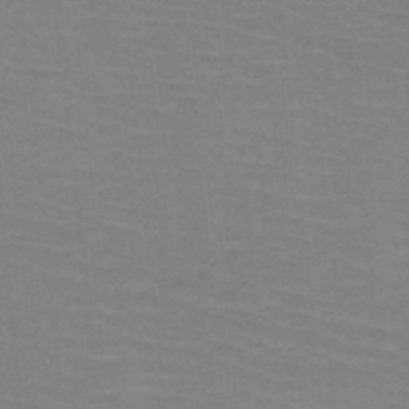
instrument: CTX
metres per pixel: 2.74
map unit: HNb
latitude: -46.7274
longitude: -45.9339
